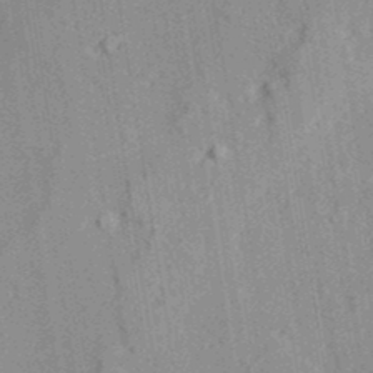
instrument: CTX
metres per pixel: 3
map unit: lAvf
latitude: 28.1955
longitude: -109.8205
